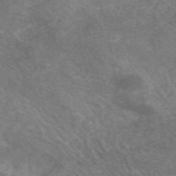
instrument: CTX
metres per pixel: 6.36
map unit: HNhu
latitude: -47.8044
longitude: 28.2928
